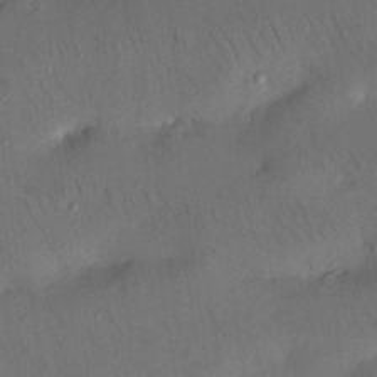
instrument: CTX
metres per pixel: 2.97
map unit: Nhu
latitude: 26.2145
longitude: -71.6505
